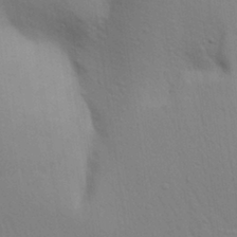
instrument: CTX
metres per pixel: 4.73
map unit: Aa
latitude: 29.0458
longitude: -147.1781
